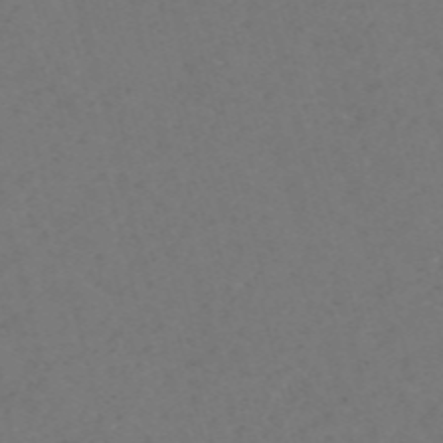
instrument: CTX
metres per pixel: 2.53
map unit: Nve
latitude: -58.0472
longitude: 51.9367
